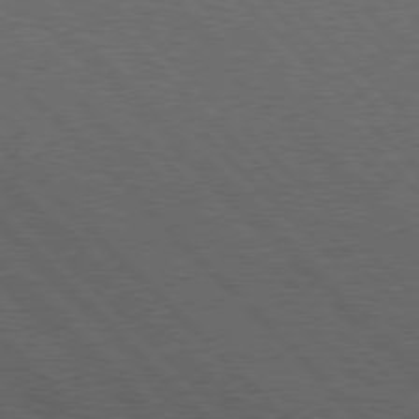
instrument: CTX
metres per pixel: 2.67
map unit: Hpe
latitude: 77.3292
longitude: -126.7813
